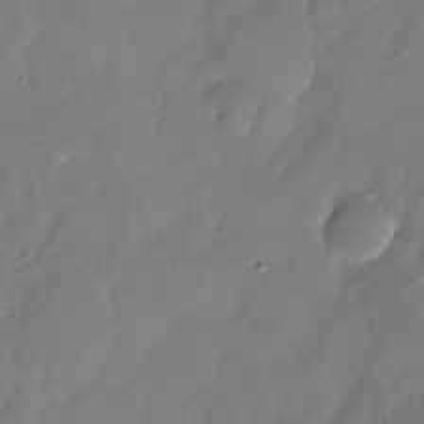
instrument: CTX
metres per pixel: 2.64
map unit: Nhu
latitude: -22.1039
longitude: -71.8583
